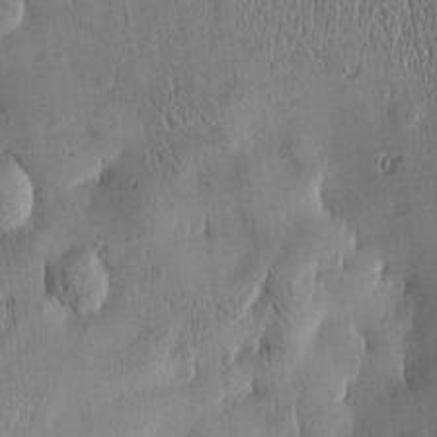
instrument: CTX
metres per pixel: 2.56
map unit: Htu
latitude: -5.1053
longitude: 174.8407
